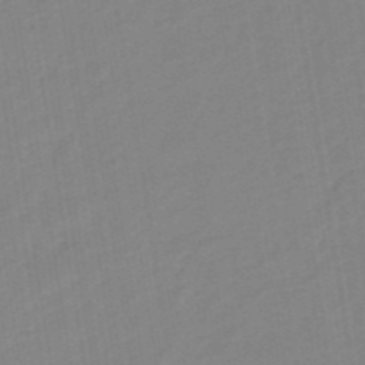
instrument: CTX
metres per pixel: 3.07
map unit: eHb
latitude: -48.1795
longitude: 87.7289
